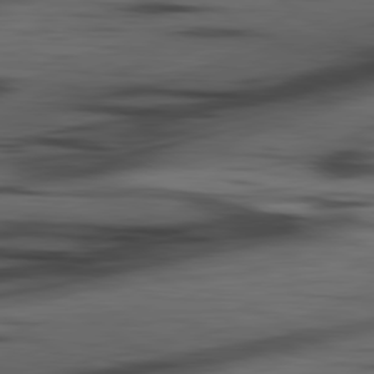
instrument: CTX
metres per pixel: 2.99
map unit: lApd
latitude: 80.6679
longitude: -84.8191
